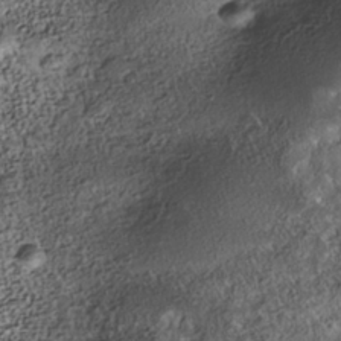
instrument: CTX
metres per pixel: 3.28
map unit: Nhe
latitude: -39.7289
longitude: -117.2348
